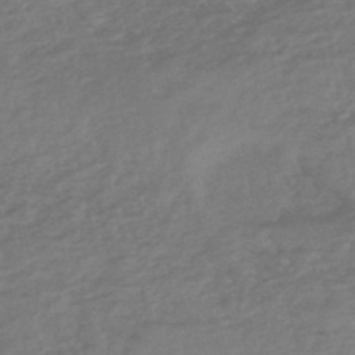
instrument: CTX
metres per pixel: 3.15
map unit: eHh
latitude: -51.0864
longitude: -24.8191
